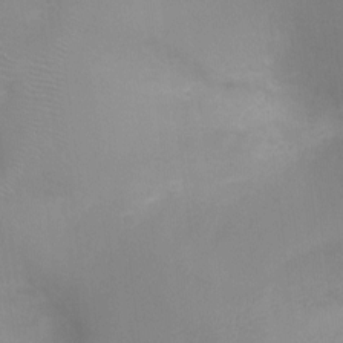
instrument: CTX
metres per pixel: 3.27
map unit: Ht
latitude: -8.1039
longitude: -24.4601
